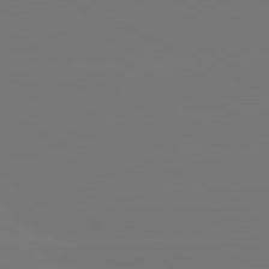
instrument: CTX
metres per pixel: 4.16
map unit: lApd
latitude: 81.0647
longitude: -148.5357
